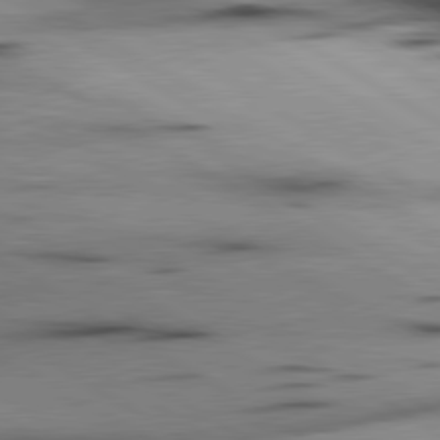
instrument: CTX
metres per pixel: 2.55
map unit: lApd
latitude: 80.3467
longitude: 158.4440
